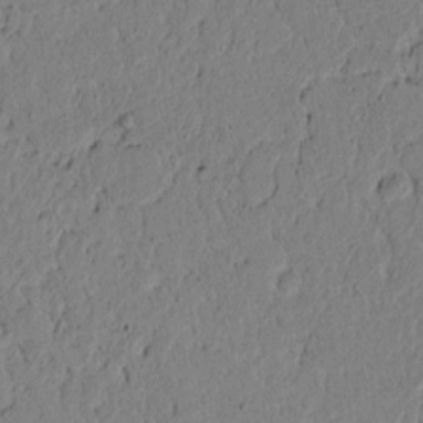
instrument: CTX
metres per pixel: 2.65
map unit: lAvf
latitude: 5.2726
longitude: 165.3510
